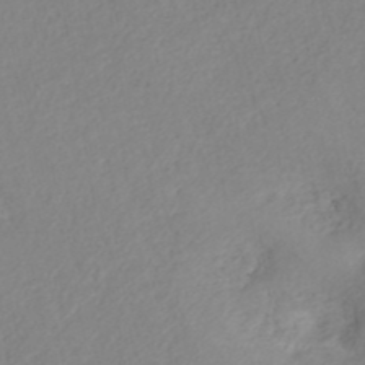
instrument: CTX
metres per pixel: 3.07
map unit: ANa
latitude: 40.6301
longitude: 22.1795
